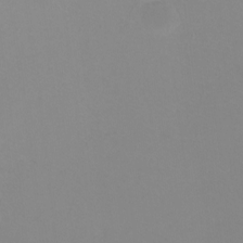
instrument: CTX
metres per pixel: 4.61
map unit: Htu
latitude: -6.1417
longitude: -71.5371
